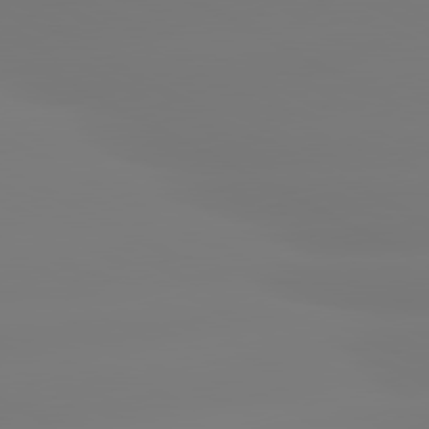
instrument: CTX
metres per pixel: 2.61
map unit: lApd
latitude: 80.6301
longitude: -156.6112
